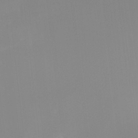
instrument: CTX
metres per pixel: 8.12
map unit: Nhu
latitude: -8.4440
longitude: -52.3467
